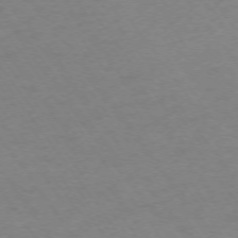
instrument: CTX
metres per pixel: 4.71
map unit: Ap
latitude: -74.7275
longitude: -67.8394
